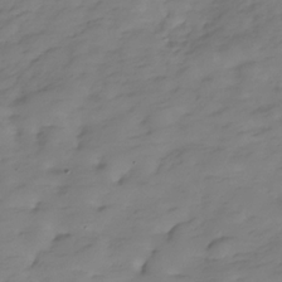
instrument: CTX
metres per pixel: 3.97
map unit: Hve
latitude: -29.8611
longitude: 90.9542
